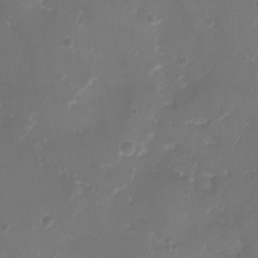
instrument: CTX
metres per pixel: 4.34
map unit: Ht
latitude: -2.1983
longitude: -19.4804
